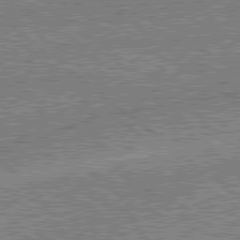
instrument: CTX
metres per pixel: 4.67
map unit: lApd
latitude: 78.9514
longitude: -143.7450
